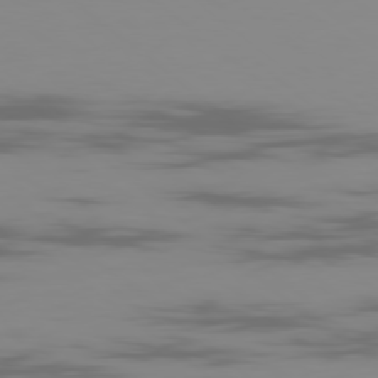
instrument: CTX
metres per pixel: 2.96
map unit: Ap
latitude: -80.0094
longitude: -53.6883
